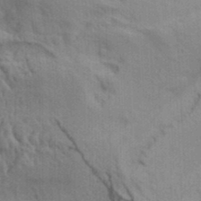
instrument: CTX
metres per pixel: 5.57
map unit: Aa
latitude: 30.9325
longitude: -135.4426
